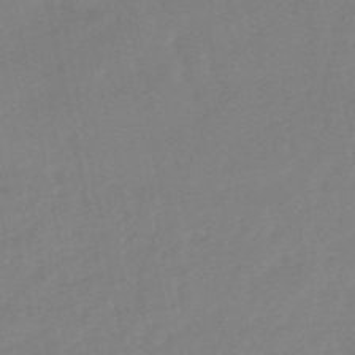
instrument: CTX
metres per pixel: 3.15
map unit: eHb
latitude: -49.2376
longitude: 77.0864
